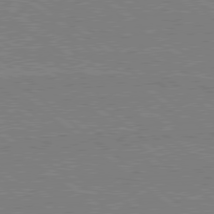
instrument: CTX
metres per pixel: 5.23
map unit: Hpe
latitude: 78.6680
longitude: -160.3656
